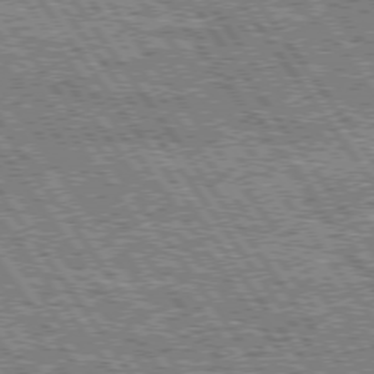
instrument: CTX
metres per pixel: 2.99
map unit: Hpe
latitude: 74.8758
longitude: -153.9150
